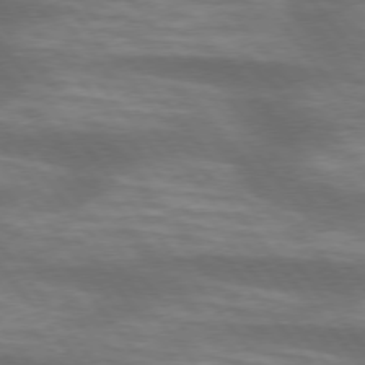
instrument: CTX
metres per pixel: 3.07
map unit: lApd
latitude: 75.0836
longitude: -58.4601
